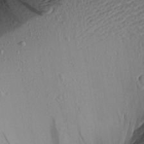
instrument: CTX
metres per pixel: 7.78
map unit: Aa
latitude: 17.1403
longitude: -144.4034
